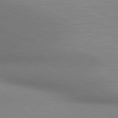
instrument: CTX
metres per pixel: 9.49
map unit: lApd
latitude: 80.5357
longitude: 132.1039
